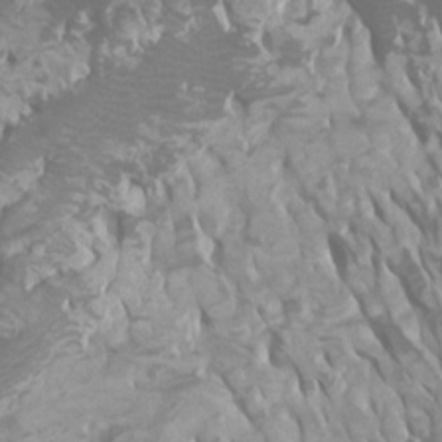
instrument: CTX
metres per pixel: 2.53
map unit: Ht
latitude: -0.8219
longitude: -18.5168
